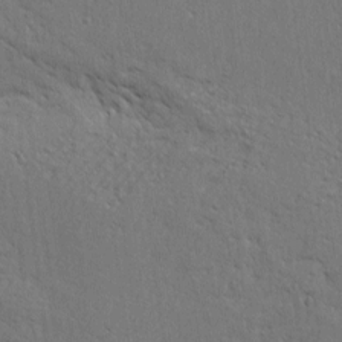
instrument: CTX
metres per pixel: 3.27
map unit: eHh
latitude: 2.3845
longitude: -78.0822
